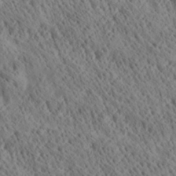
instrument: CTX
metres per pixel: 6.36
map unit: Ave
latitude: 21.0648
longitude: -139.8394
